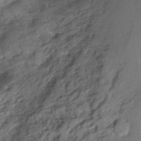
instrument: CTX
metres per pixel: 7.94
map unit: Hto
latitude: -14.4818
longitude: -42.0822
